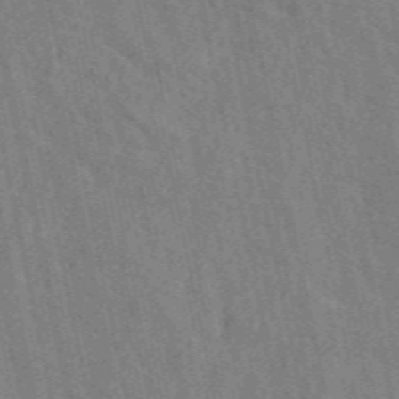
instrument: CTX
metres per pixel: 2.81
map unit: ANa
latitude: 48.8758
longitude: -78.2334
